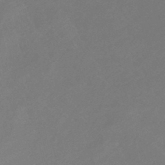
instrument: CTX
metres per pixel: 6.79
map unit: lHb
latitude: -37.3887
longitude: 73.0108
